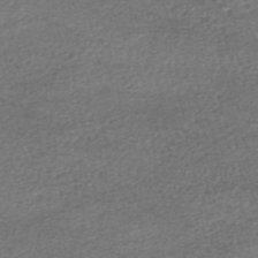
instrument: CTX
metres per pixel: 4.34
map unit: HNhu
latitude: -48.1228
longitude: 102.8975
